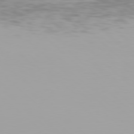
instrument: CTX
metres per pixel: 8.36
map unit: Hpe
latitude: 77.4993
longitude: -137.6505
